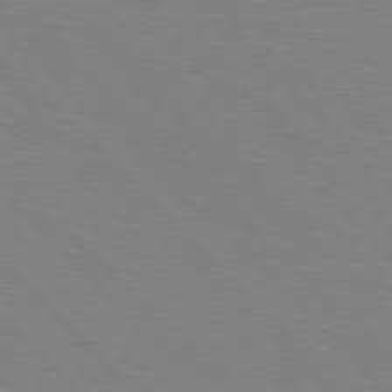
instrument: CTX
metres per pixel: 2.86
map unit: Hpe
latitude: 77.0269
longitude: -160.7057
